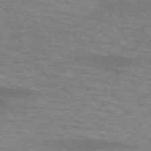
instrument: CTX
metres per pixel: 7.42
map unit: lApd
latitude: 73.3671
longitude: -55.7449
